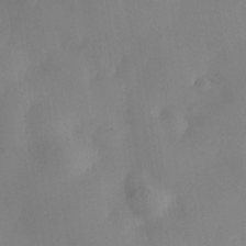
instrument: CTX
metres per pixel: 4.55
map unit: Nhe
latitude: -34.8786
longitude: -130.7436
